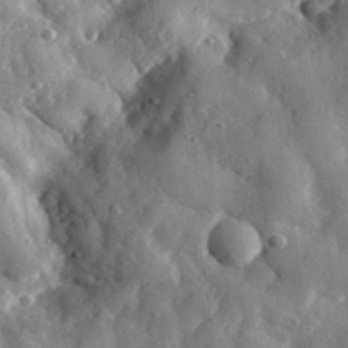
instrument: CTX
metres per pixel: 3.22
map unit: eHh
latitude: 34.8758
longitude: -80.7435
